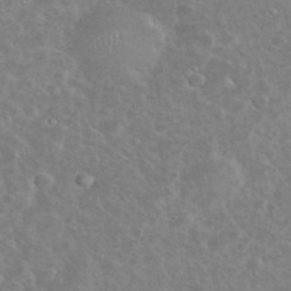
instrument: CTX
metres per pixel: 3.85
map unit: eHh
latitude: 35.5182
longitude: -60.8380
